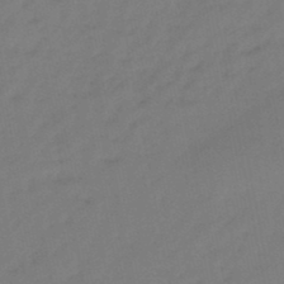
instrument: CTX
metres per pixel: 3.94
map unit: eHb
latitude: -46.9919
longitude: 80.8786
